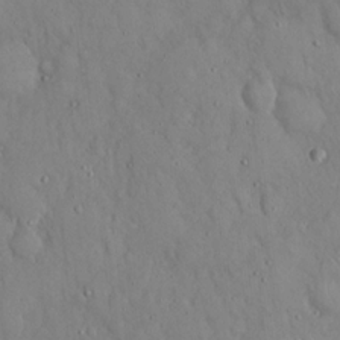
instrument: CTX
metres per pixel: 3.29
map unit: Hto
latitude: 18.3467
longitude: -60.4601
